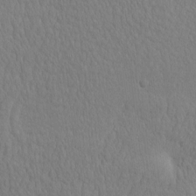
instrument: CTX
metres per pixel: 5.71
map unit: eHh
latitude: -2.8785
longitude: 15.7856
